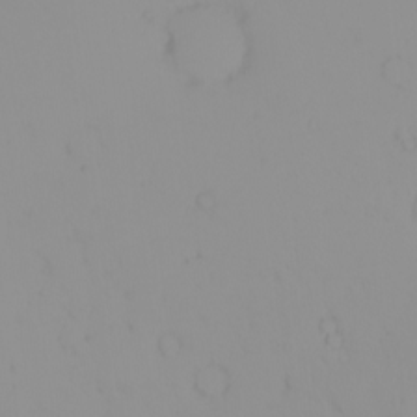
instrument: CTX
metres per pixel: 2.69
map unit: eHh
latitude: -1.1620
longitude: 19.8044
